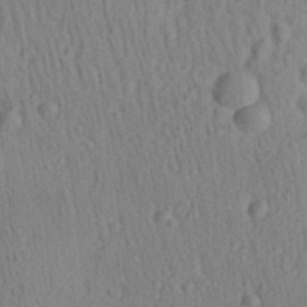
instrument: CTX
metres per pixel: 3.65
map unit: Aa
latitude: 29.7449
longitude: -138.8191
